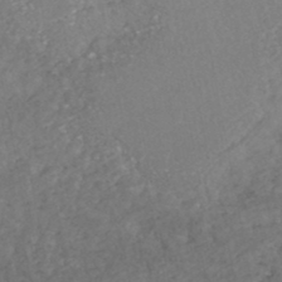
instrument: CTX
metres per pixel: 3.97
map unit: HNhu
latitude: -46.8030
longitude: 98.0472
